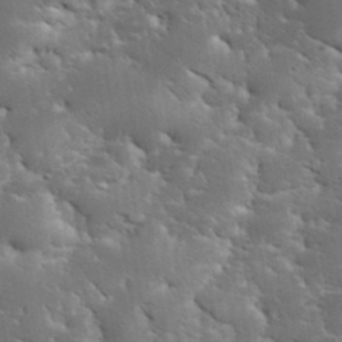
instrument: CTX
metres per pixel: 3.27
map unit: eHh
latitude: 36.2712
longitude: -67.5182
